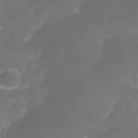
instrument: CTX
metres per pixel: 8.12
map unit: Nhe
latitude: -35.2187
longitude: -145.7072
